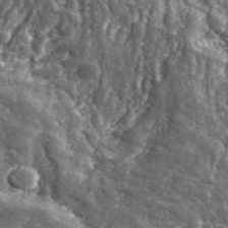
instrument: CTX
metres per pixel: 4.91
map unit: eHh
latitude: 42.5735
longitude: -90.5546
